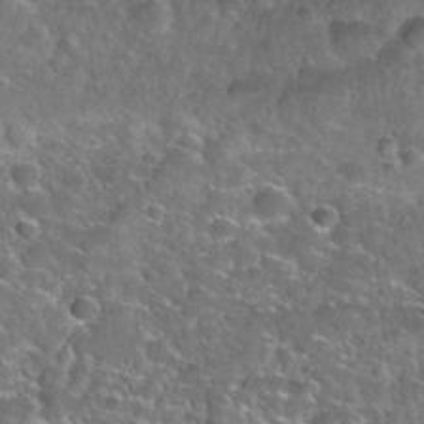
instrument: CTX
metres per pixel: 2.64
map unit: Nhu
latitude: 31.9339
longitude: -51.1781
